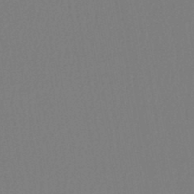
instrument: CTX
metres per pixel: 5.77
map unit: lHb
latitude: -45.6722
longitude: 74.3685
